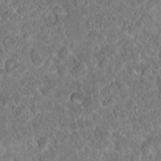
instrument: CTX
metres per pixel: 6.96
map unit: Hto
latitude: 17.5182
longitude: -37.1781
